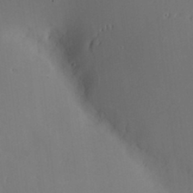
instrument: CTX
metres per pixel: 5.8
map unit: Hve
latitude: -9.3321
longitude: 174.9541
